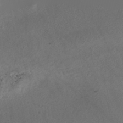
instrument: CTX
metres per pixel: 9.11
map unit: Nhe
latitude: -48.2362
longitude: -172.9135
